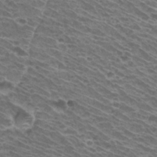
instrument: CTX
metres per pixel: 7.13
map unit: Hto
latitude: 31.8395
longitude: -41.8961
